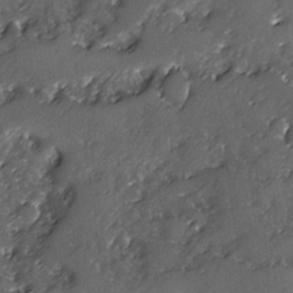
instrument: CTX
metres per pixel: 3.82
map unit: Ave
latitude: -7.9178
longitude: -117.8206
